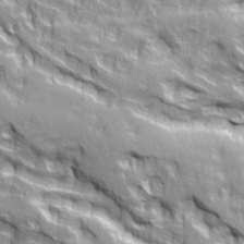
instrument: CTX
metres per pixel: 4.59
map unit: Ave
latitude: 21.3104
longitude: -134.7624
